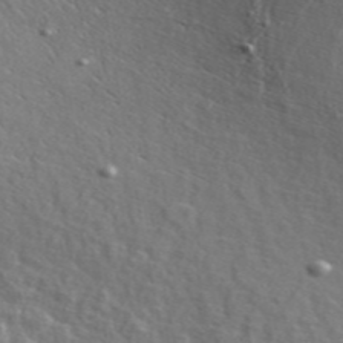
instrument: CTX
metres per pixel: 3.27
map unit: ANa
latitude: 48.5168
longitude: -76.1389
